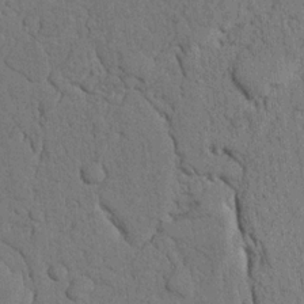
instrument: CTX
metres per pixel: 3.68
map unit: Nhu
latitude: 20.0444
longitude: -76.3656
